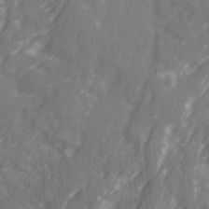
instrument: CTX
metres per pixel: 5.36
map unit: Ave
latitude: 20.8191
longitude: -131.8206
